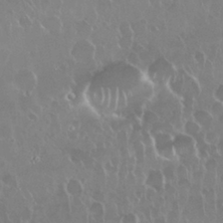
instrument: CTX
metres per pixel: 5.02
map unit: Nhu
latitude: 28.4601
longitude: -62.1767
